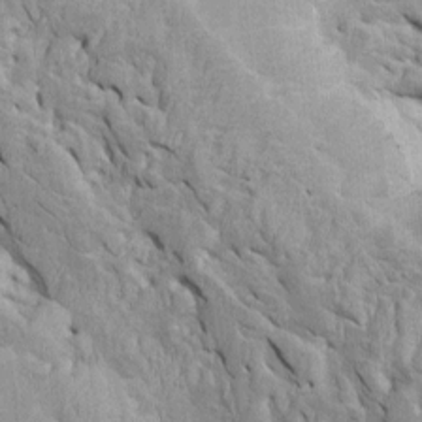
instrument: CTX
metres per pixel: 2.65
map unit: Htu
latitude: -3.2564
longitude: 149.6155
